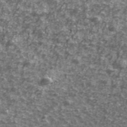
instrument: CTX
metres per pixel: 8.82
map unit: Ave
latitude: 41.6882
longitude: -114.1199
